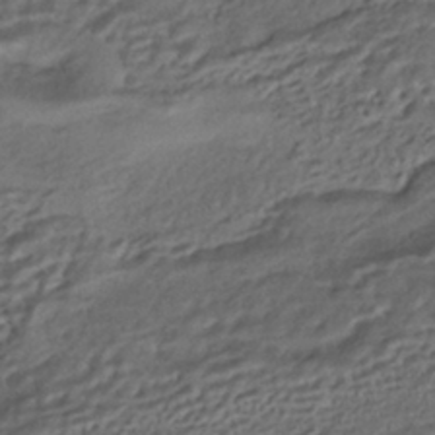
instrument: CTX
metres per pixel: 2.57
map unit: HNhu
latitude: -43.1242
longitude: 105.2376
